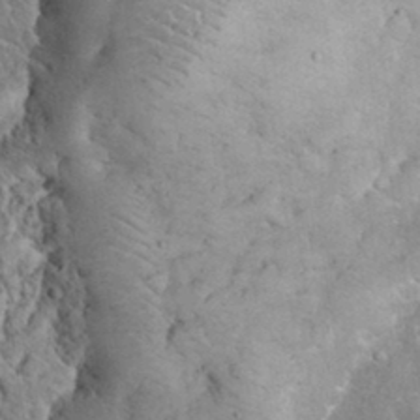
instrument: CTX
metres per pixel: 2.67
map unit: eHh
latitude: 32.9514
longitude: -65.4237
